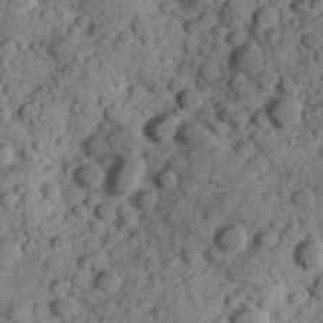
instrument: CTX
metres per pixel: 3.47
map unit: Hve
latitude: 24.8002
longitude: 147.5021
